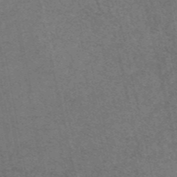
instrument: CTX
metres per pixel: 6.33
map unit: eAb
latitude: 47.5749
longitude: 104.6329
